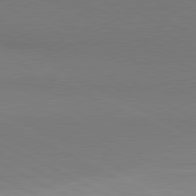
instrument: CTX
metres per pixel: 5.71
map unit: lApd
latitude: 80.8758
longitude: 145.1431
